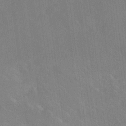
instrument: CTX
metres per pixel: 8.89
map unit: Ave
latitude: 18.9324
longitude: -136.3279
